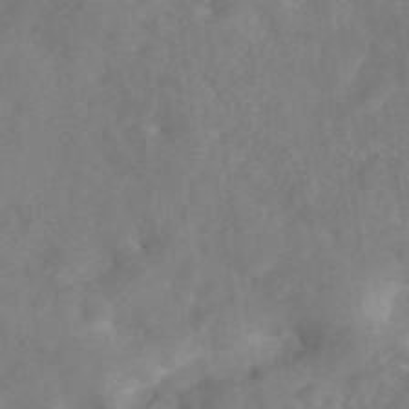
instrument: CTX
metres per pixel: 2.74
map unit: eAb
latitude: 45.7827
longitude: 127.3698
